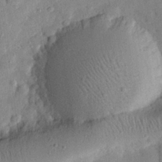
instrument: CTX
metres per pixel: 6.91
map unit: eHh
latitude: 27.4804
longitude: -76.2144
